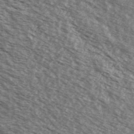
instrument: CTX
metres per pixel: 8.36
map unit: Ave
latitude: 38.7435
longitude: -109.4048
